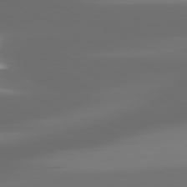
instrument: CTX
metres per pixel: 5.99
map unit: lApd
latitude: 81.4804
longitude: -136.1011
